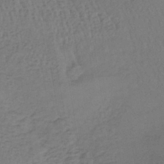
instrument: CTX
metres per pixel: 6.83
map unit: lHb
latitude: -39.6344
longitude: 61.8800
